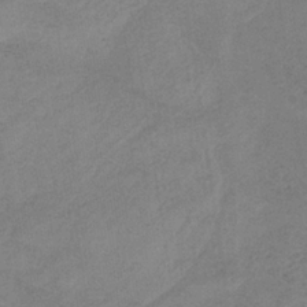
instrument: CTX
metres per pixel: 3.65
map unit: HNb
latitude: -33.0487
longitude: 63.4265
